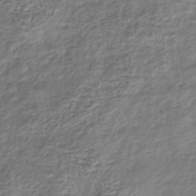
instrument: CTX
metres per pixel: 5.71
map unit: lHb
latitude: -39.7478
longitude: 71.6722
